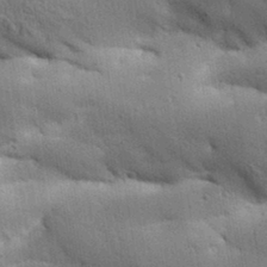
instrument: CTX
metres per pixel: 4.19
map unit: Aa
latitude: 33.1592
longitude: -144.4790
